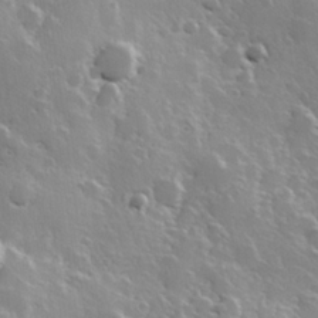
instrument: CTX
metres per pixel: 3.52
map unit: Hve
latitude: 23.3293
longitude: 147.6533
